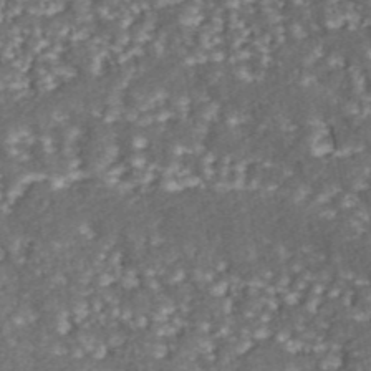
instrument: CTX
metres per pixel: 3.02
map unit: ANa
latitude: 43.7261
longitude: 36.3495
